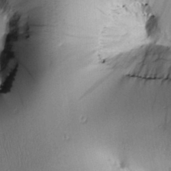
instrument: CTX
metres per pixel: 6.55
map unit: Htu
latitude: -0.0283
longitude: 173.5021
